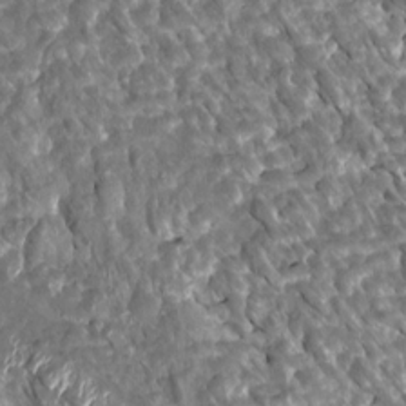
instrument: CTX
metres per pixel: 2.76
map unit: Htu
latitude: 1.4993
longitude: 142.5573
